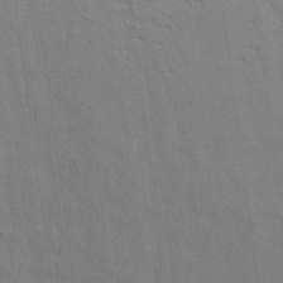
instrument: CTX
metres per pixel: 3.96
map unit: Aa
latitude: 21.5182
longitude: -140.6490
